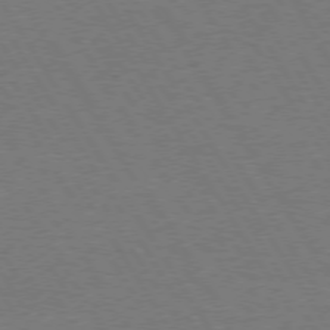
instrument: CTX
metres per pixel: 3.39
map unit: Hpe
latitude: 73.3671
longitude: -123.4615
